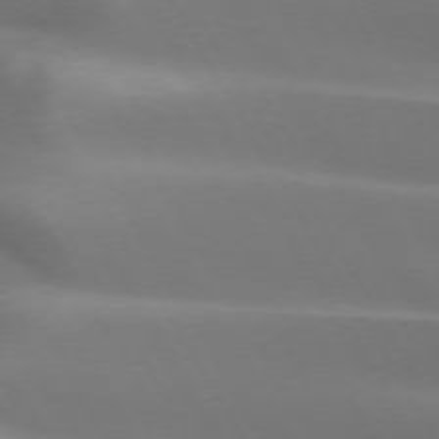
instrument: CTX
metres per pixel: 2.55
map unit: lApd
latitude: 73.1970
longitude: -49.8961
